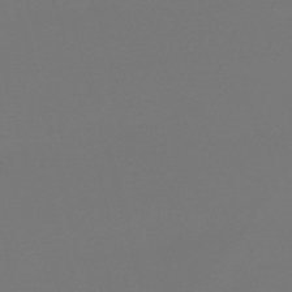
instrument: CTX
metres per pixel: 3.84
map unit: eHb
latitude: -50.6707
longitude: 68.4629
